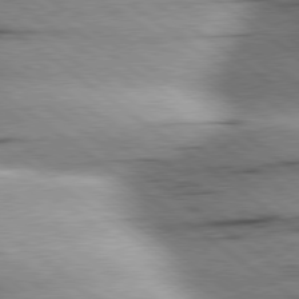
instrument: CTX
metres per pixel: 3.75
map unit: Hpe
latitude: 78.8569
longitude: -154.9892
